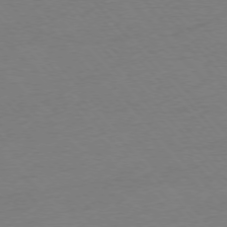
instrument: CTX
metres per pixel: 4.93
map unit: Ap
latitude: -76.1795
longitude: -93.0647
